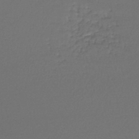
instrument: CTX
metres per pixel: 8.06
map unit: lHb
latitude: -43.8422
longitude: 58.7463
